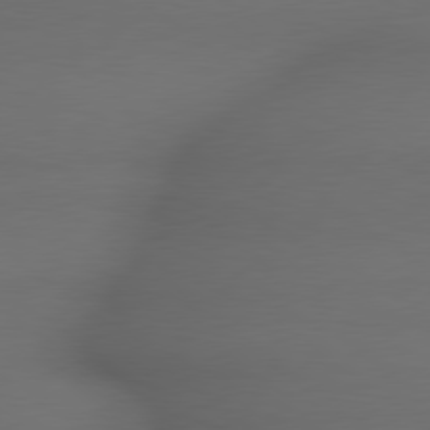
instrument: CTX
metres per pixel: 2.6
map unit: lApd
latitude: 79.3860
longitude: -173.2914
